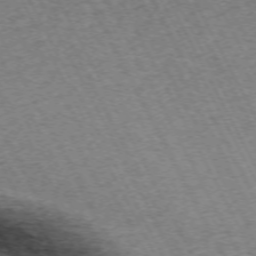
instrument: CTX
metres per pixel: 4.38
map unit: Hpe
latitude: -71.7100
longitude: 11.8234
